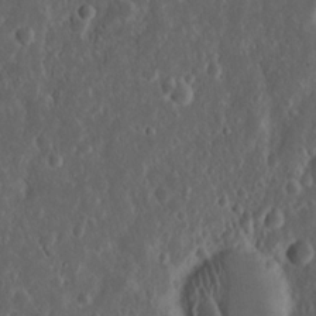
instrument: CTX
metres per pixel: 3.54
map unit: Nhu
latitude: 14.4223
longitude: -73.3482
